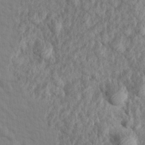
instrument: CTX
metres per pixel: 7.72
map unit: Aa
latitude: 15.7450
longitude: -142.4412
